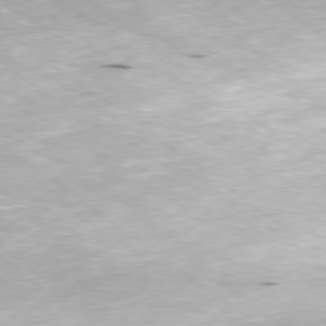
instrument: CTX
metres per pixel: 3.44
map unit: Ap
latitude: -78.9352
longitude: -91.6883
